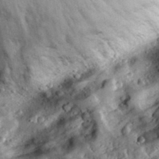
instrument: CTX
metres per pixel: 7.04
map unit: eHh
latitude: 34.6301
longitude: -68.7624
